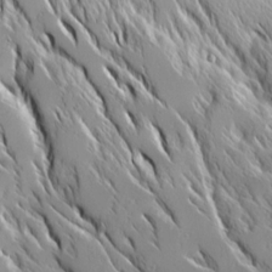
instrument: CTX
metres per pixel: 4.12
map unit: Ave
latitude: 14.9703
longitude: -130.7814
